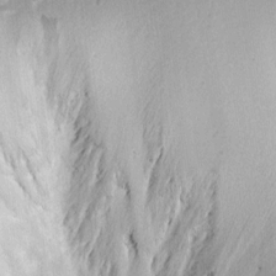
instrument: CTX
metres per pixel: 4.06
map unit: eHh
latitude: 3.9717
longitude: -78.3845
